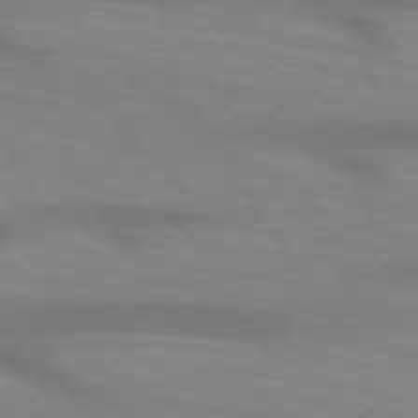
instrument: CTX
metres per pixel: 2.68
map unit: lApd
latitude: 73.4238
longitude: -53.9150
